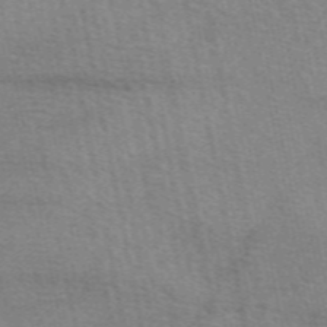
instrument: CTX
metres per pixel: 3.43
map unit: eAb
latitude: 51.0080
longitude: 109.7667
